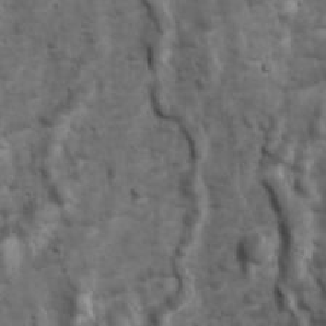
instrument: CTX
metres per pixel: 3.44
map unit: Ave
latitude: 17.0270
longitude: -133.1403
